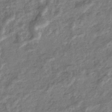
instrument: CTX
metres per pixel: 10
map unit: eHb
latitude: -35.4832
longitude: 76.5196
